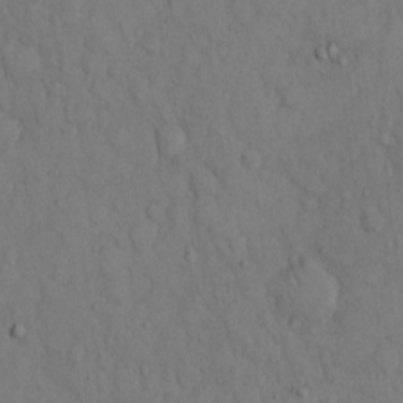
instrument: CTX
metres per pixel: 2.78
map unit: Hto
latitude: 13.1592
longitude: -61.4237
